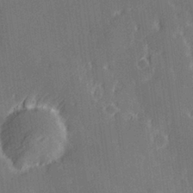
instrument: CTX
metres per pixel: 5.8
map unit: Hve
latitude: 27.9339
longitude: 145.2565
